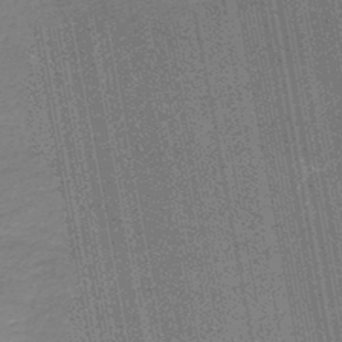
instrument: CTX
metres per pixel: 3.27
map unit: HNb
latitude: -45.3321
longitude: 52.6140
